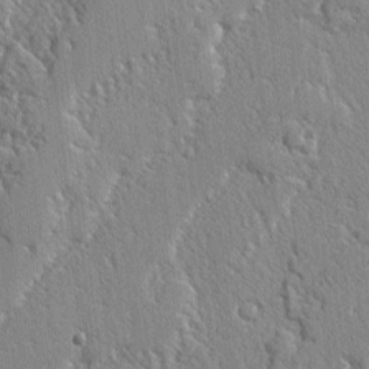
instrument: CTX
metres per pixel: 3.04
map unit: lAvf
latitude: -2.2550
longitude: -109.5182
